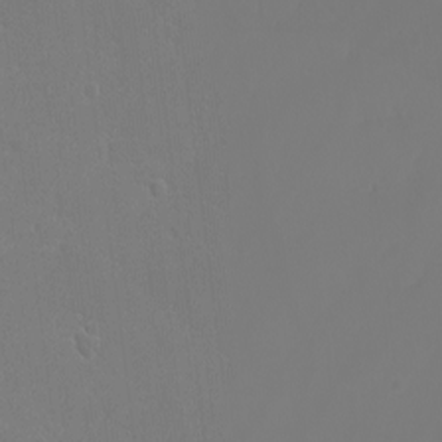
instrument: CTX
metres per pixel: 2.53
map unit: eHh
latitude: -3.2564
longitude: 19.6722
